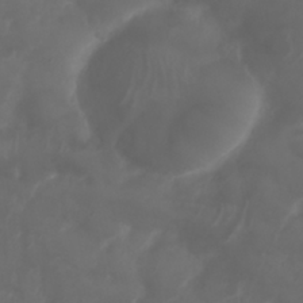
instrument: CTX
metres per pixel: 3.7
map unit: Nhu
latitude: 25.6127
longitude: -62.4979
